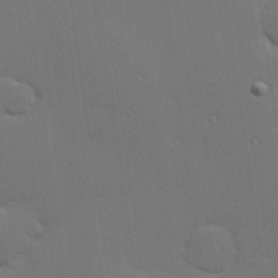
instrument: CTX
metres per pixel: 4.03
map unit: Hve
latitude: 27.1403
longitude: -91.5749
